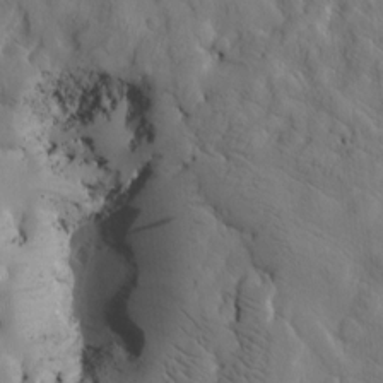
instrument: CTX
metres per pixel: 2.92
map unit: Htu
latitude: -2.6140
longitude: 168.5006
